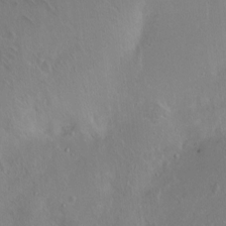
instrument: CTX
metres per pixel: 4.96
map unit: Ht
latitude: 0.8002
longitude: -44.7057
